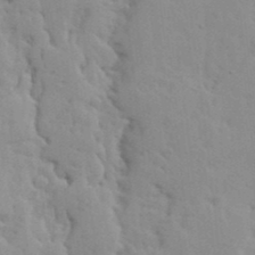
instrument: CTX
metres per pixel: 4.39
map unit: Ave
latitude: 13.4427
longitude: -133.1025
